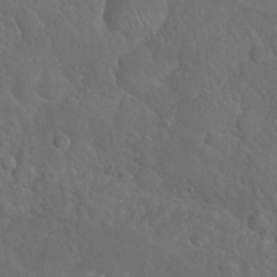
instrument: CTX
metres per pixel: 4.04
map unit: Nhu
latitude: 26.7624
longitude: -64.9892
